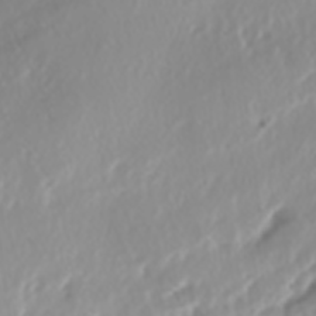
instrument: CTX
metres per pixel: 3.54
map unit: lAa
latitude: -6.3495
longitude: -124.1956
